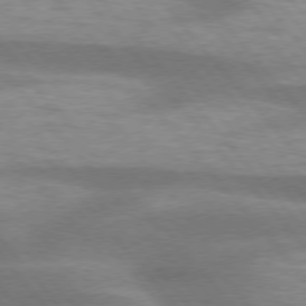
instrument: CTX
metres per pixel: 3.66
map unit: lApd
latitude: 75.7828
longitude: -58.5924
